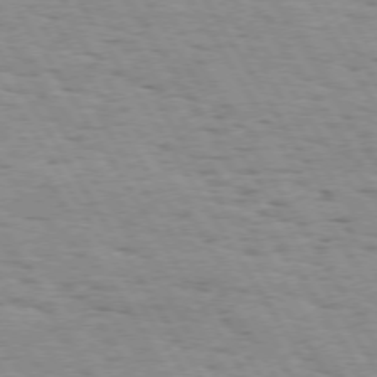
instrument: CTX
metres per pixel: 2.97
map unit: Hpe
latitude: 73.1026
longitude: -143.4049
